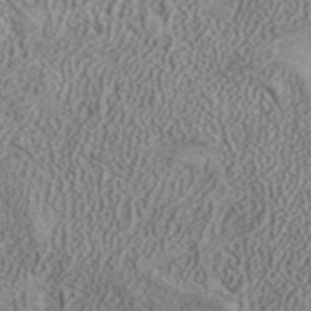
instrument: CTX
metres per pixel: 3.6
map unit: ANa
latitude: 38.4601
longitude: 20.5195
